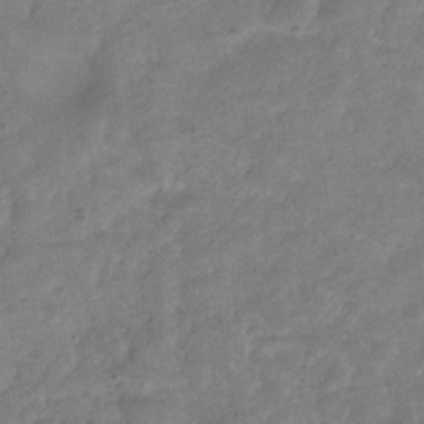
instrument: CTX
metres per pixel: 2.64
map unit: Hve
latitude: -32.2551
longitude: 89.6911
